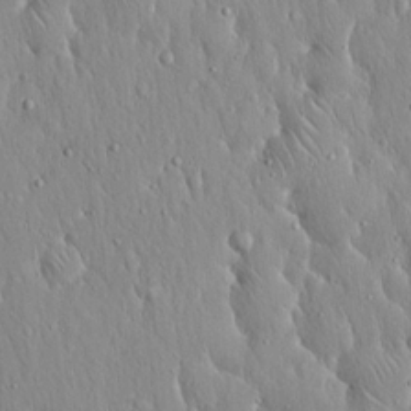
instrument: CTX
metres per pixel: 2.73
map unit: Hto
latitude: 17.1781
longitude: -58.1389
